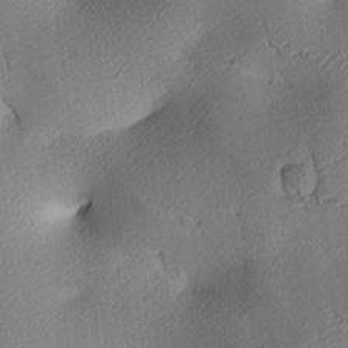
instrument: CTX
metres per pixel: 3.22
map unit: lAa
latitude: 3.7638
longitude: -116.4412
